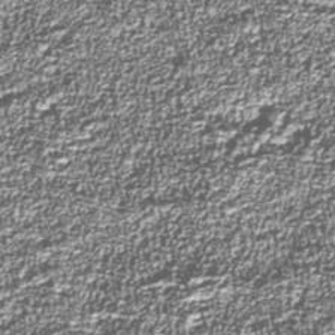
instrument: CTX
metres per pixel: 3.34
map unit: Nhu
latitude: -39.0676
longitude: -83.8961
